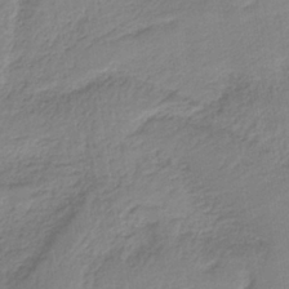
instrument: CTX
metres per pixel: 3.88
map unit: HNb
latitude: -36.3873
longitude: 57.8422
